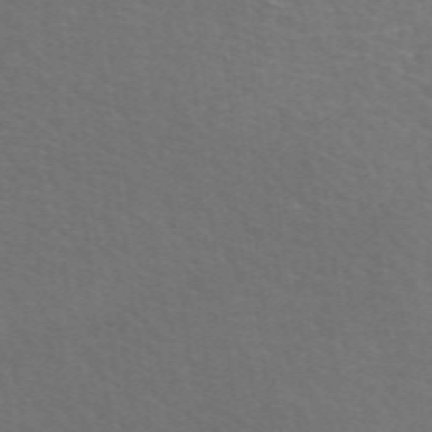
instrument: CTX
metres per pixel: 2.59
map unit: eAb
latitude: 51.0080
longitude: 112.9542
